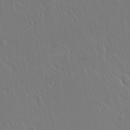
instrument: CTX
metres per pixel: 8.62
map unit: Hto
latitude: 18.4412
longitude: -57.7449
